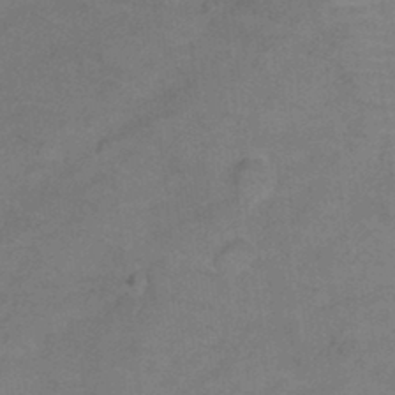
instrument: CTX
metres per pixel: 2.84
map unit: Hto
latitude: 0.1766
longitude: -33.2915
